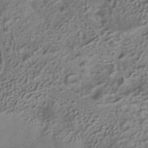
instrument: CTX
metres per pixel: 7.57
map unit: ANa
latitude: -36.7463
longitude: 95.2376
